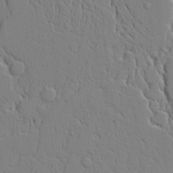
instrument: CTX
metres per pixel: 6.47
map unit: Aa
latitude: 20.5168
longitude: -124.1011
